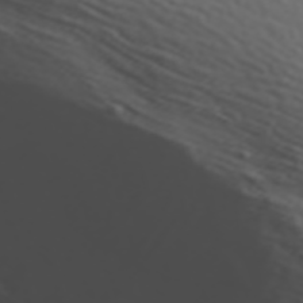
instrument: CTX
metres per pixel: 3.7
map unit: ANa
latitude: 46.2334
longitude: 49.0676
